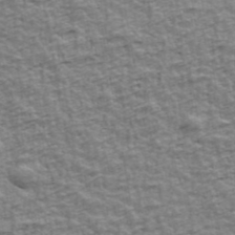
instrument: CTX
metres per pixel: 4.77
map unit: Ave
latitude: 42.4223
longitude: -112.4034
